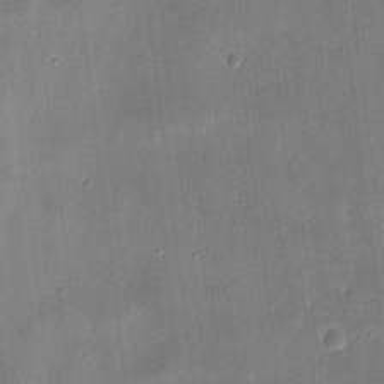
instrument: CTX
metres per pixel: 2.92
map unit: eHh
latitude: 7.9339
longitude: -73.6127
